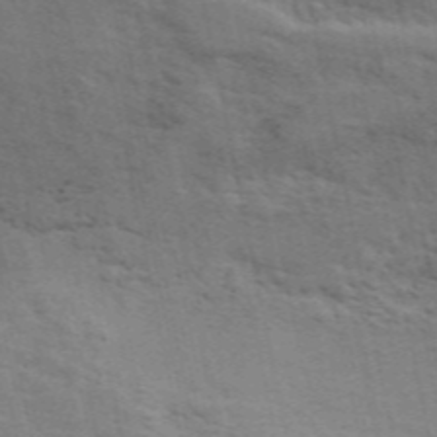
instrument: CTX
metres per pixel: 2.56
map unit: ANa
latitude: 49.2348
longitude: -79.0459
